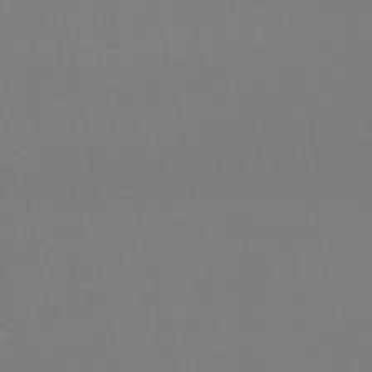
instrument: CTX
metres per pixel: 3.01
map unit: lHb
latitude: -48.2740
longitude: 62.2739
